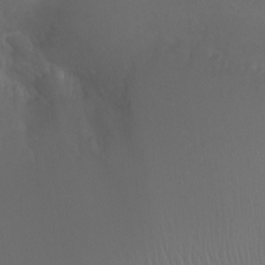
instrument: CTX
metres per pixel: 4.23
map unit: Ht
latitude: -1.3132
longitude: -17.7828
